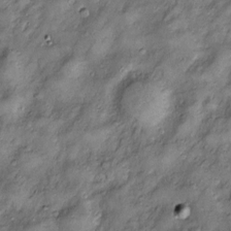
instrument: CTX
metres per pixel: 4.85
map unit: Htu
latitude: -6.6707
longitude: 159.8800
